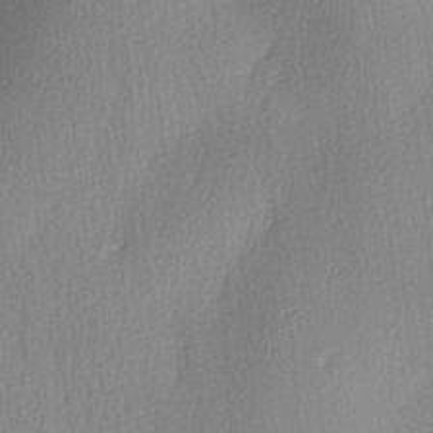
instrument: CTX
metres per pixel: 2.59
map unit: Ave
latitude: 3.0836
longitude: -111.5560
